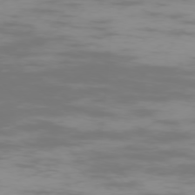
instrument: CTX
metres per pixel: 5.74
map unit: Ap
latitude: -75.8612
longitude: -83.6127
